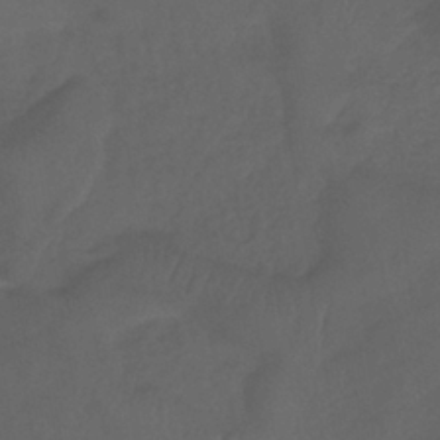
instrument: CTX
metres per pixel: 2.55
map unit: lHb
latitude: -39.2943
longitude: 70.7274
